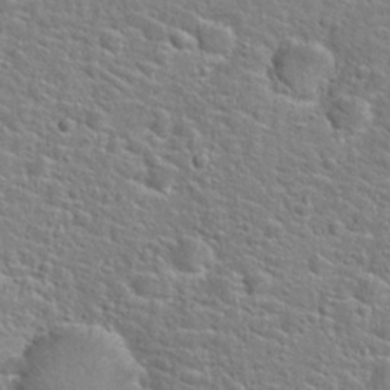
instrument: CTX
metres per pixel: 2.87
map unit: Hto
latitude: 24.8002
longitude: -49.1781
